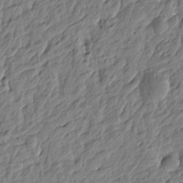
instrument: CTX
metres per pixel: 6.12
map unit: Htu
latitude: -3.6343
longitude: 179.8611
